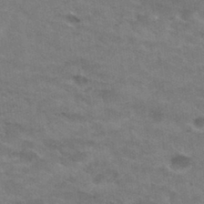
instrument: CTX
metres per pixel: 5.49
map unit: Hto
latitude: 30.5735
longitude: -47.2159
